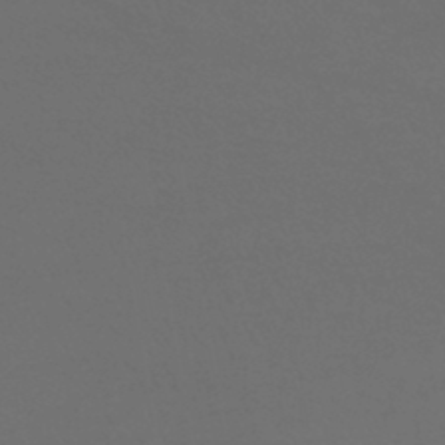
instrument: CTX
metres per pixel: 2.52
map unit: lHb
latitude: -43.8044
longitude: 74.7464
